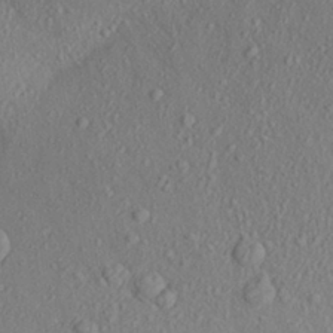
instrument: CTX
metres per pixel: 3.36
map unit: Aa
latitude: 27.7072
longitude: -142.9703
